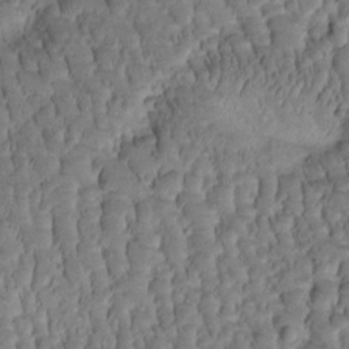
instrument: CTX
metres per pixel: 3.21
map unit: Htu
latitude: -1.5588
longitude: 170.9353
